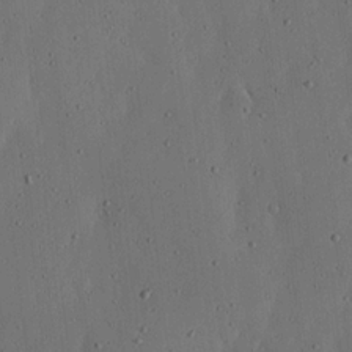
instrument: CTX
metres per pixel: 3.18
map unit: lHvf
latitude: 19.5560
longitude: -114.8946
